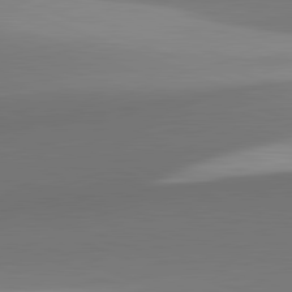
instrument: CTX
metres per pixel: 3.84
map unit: lApd
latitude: 81.8961
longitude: 141.7289
